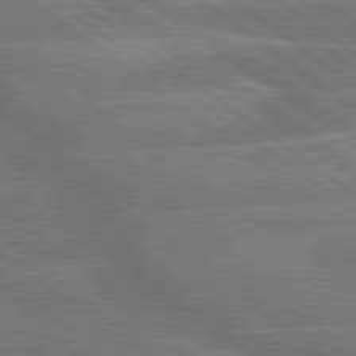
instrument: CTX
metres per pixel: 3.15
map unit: lApd
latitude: 79.5560
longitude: -121.0459
